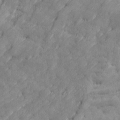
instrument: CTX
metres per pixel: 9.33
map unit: Ave
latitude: 16.9136
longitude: -135.8583
